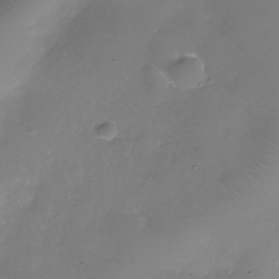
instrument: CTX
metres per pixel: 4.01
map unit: Nhe
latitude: -35.9178
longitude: -88.3657
